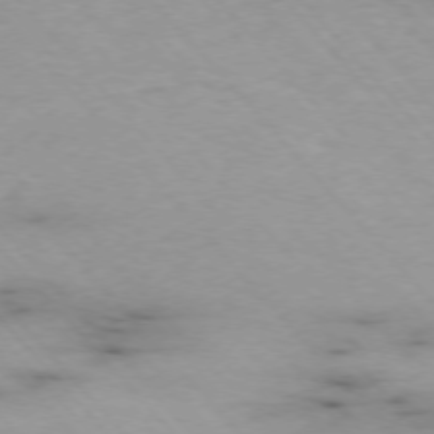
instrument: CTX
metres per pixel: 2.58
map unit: Ap
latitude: -76.4818
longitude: -90.3467
